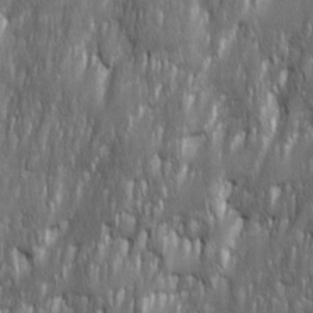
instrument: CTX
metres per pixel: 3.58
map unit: Ave
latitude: 15.9906
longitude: -135.1592
